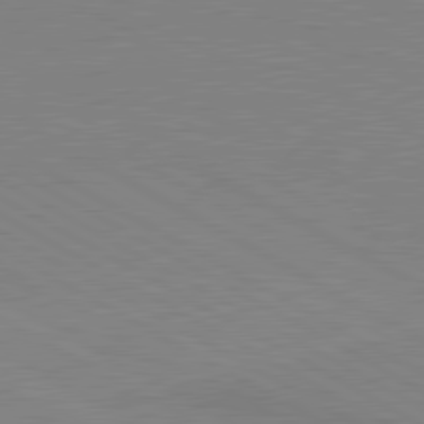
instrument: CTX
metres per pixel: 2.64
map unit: lApd
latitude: 80.8002
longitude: 150.6141
